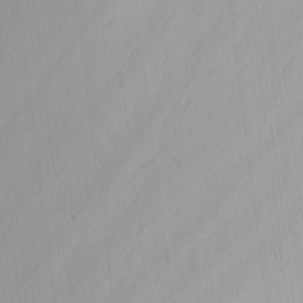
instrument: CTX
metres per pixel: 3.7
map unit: Nhu
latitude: -6.5573
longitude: -66.1766
